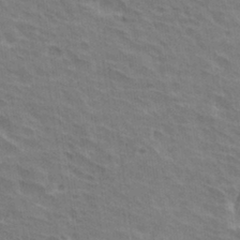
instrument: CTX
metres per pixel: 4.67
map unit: Hto
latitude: 33.1025
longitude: -44.4223
